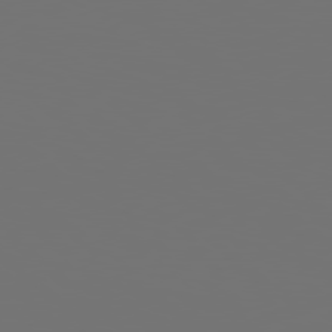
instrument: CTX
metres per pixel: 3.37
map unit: Hpe
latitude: 79.0081
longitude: 176.3306
